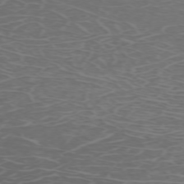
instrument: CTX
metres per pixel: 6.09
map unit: Hpe
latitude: -71.2943
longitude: 12.2173
